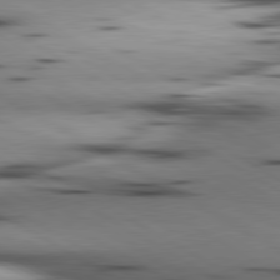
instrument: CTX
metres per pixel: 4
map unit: lApd
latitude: 80.3278
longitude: 160.0850
